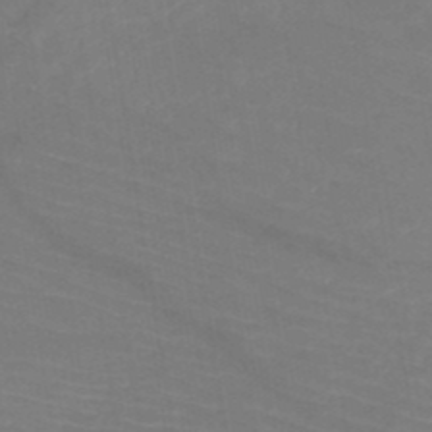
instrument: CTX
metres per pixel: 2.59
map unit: HNb
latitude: -49.8989
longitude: -44.9136
